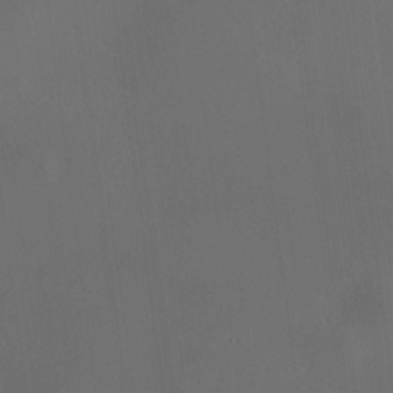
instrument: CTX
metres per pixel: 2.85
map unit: HNhu
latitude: 11.0836
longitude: 10.8219
